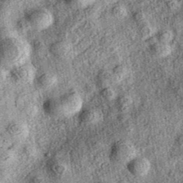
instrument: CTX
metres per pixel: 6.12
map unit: eAb
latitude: 37.8961
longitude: 109.1053
